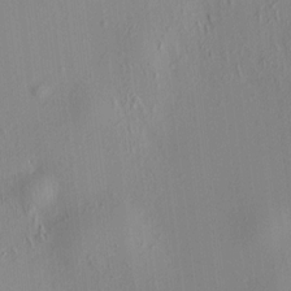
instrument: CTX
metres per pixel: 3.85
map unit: HNhu
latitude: 8.0444
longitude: 14.6519
